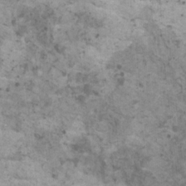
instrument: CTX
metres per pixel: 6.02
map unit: HNhu
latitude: 2.3278
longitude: 4.2550
